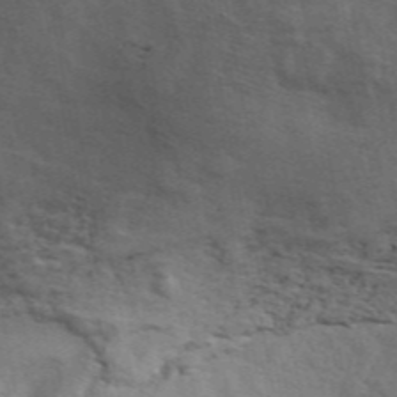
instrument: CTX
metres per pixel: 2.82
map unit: ANa
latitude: 48.9136
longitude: -77.5182
